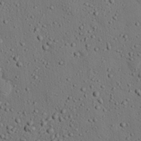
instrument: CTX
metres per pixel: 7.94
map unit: eHh
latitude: 25.4426
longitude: -77.5182
